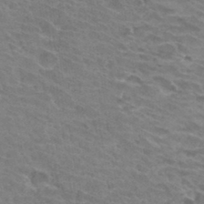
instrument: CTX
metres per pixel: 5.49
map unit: Hto
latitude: 33.2915
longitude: -41.6315
